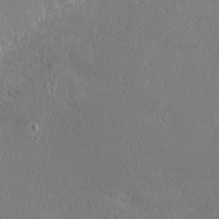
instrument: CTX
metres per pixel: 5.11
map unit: Nhu
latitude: 1.0458
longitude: -78.2901
